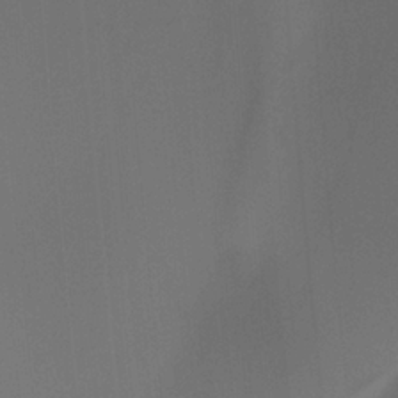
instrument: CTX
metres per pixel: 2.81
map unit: Htu
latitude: -13.2565
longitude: -71.5182
